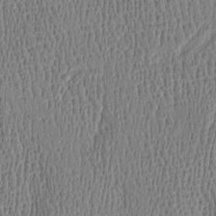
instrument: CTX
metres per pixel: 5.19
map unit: Htu
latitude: -4.8219
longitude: 175.4265
